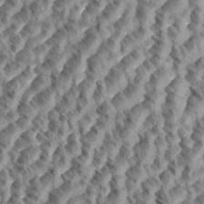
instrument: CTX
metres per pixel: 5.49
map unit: eHh
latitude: 35.1970
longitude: -137.6127
